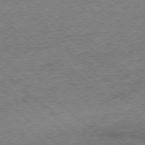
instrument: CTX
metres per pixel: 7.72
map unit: Ap
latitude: -78.2361
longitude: -50.0444
